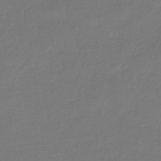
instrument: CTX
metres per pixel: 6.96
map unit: HNhu
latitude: -42.6140
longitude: 94.5951
